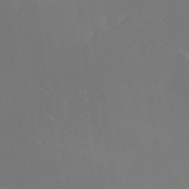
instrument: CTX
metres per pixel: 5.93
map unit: Ave
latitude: 1.1403
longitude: -113.6127
